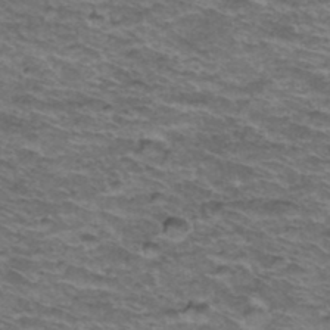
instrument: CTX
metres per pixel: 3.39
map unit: Hto
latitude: 37.9906
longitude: -43.6127
